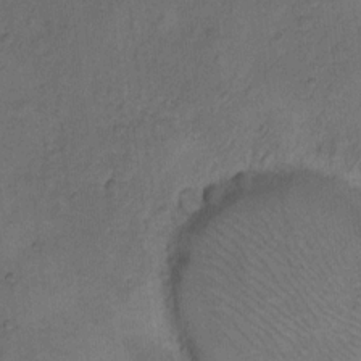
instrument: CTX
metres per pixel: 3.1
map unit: Hto
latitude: 8.3090
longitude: -59.5749
